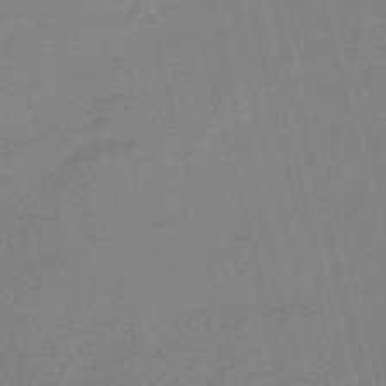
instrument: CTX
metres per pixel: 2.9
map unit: eHb
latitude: -48.6519
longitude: 87.1053
